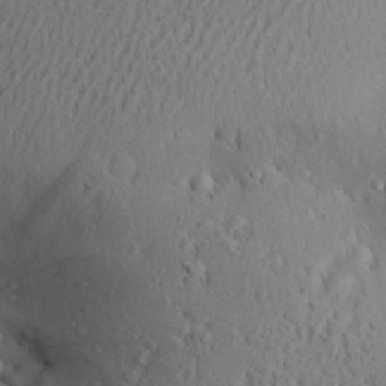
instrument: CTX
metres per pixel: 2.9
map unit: Aa
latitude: 28.6490
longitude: -131.5749
